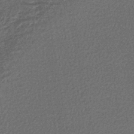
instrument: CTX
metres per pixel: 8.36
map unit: lHb
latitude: -40.2361
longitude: 71.3132
